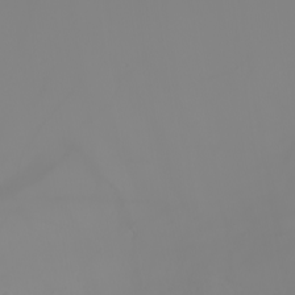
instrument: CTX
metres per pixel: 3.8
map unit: Nhu
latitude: -7.5588
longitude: -95.6316
